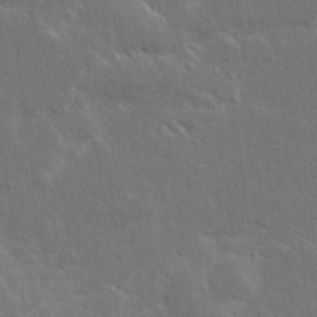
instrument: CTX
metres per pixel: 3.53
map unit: Ave
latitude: 15.5938
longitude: -138.7435
